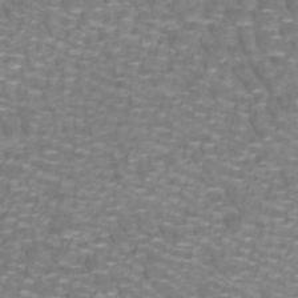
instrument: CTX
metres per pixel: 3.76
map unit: lHb
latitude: -41.7855
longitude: 55.5777
